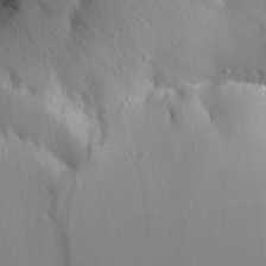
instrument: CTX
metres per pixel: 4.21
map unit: Aa
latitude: 28.3089
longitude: -144.9702
